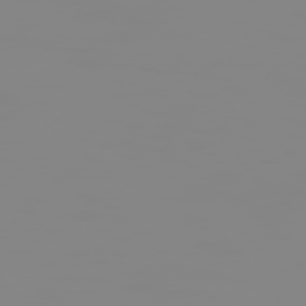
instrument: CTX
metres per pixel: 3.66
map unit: Hpe
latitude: 74.3467
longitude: -127.2915
